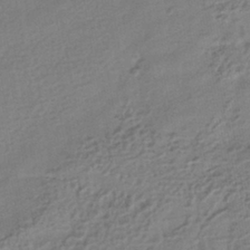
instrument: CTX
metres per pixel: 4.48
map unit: HNhu
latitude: -41.0864
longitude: 95.2565
